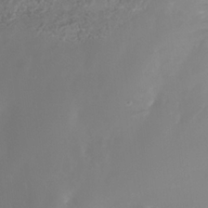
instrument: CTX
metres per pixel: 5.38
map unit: Nhe
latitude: -34.8786
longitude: -145.1403
